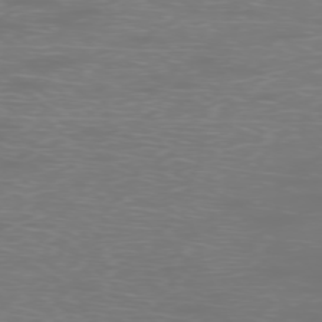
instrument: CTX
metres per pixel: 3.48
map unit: Ap
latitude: -77.0109
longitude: -61.8583
